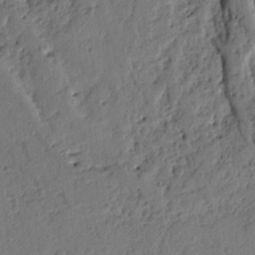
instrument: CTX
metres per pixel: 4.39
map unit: Ht
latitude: 9.2537
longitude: -78.0255
